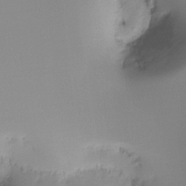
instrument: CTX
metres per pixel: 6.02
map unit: Ht
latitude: -16.2362
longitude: -48.6302
